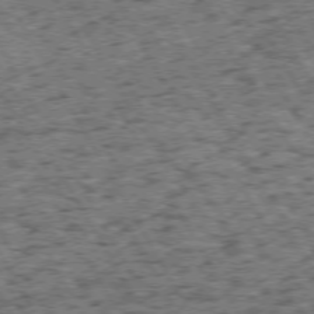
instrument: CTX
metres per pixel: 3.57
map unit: Hpe
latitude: 72.4601
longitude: -127.1781
